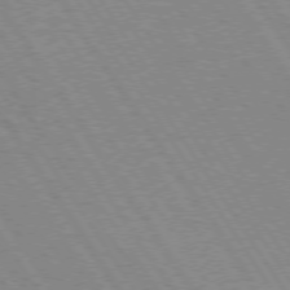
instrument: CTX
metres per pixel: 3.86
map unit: Hpe
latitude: 74.1767
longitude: -136.4790
